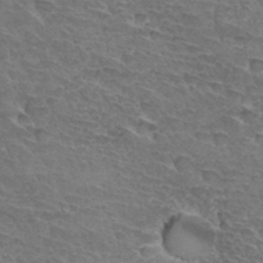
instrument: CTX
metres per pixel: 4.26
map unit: Hto
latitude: 33.2159
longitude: -45.8961
